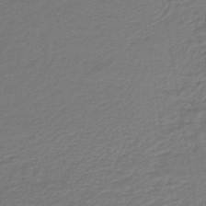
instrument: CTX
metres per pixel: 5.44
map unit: lHb
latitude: -43.7288
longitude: 60.1039
